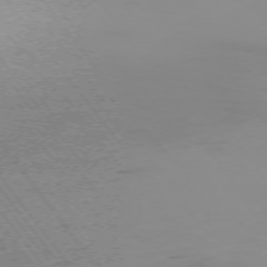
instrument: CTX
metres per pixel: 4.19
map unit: Ap
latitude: -74.5196
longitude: -82.2900
